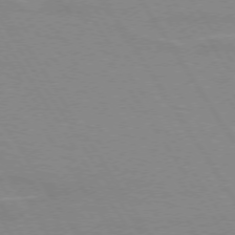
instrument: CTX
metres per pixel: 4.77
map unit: lApd
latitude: 73.1404
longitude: -56.5545
